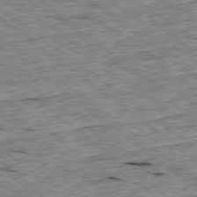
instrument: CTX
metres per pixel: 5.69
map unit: Ap
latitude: -78.8408
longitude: -88.2334
